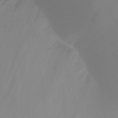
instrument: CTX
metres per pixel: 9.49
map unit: Nhu
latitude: -13.1998
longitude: -60.1955
